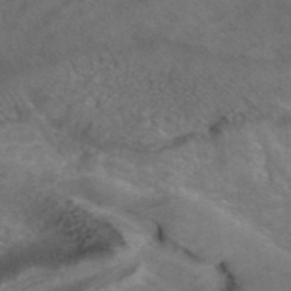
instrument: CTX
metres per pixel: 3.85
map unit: ANa
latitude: 42.3278
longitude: 25.6344
